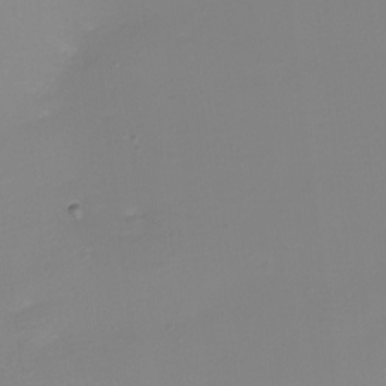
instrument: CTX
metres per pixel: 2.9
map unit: eHh
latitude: -4.1228
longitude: -76.7624
